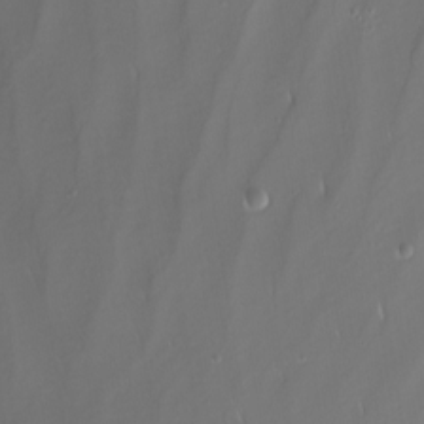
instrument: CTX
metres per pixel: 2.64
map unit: Nhu
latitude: -8.3873
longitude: -79.0081
